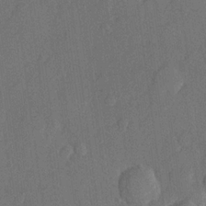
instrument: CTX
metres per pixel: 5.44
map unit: lHvf
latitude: 22.6868
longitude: 145.2187
